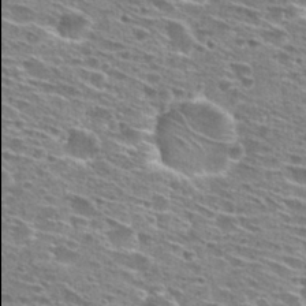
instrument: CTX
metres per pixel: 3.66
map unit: Hto
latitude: 28.4223
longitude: -45.9906
